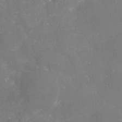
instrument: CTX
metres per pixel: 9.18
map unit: Nhu
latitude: -29.2754
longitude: -64.6490
